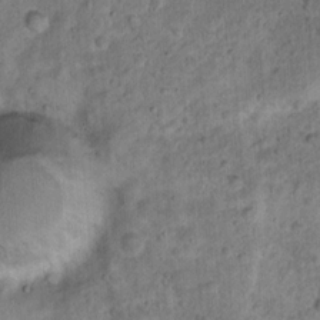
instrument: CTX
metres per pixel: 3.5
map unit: Ht
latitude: 15.4994
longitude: -40.9324
